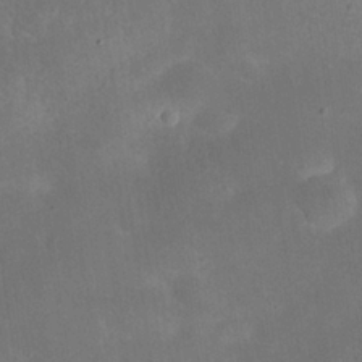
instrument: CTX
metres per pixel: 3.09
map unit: eHh
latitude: 24.8757
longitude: -67.8961
